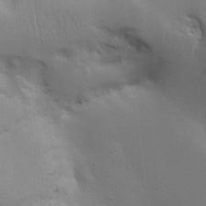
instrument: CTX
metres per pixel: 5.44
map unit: Ave
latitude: 16.9514
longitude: -139.0269
